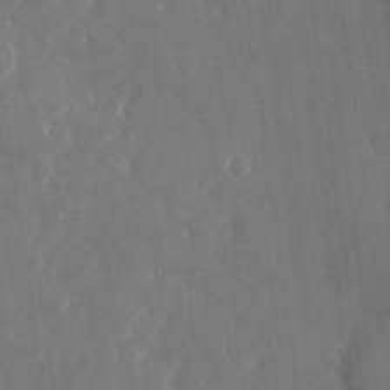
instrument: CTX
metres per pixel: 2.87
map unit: Nhu
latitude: -22.9731
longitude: -72.7625
